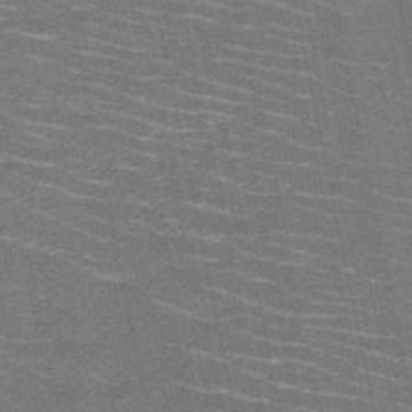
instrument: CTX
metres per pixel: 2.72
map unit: HNb
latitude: -51.2565
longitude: -43.8772
